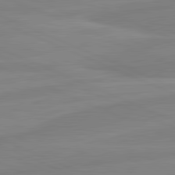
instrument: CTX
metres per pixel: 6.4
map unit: lApd
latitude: 81.6883
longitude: -173.7638
